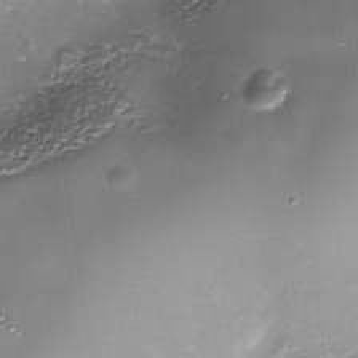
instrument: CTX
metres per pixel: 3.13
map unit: Nhe
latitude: -35.6344
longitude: -90.7246
